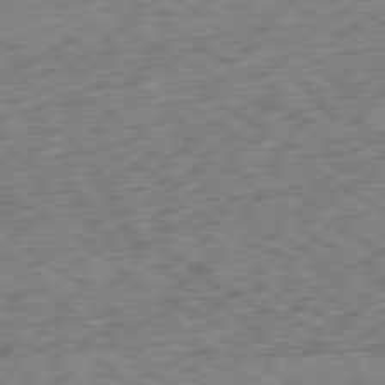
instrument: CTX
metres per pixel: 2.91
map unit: Ap
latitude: -79.1620
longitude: -77.5371
